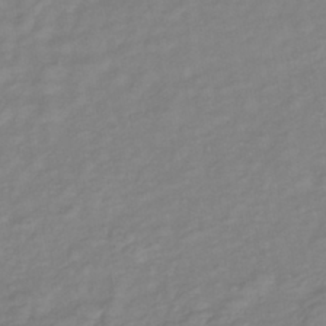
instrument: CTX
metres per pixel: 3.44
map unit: eHb
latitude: -41.0675
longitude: 81.0676
